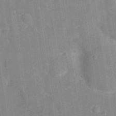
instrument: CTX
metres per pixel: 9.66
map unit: Hve
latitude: -28.4062
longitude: 92.1606
